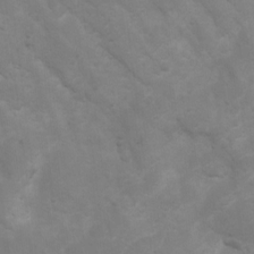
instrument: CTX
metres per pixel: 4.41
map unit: Ht
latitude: 3.0269
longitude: -27.2726
